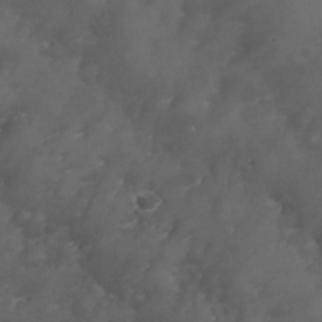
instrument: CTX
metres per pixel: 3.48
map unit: Nhu
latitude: 25.5749
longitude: -63.4238
